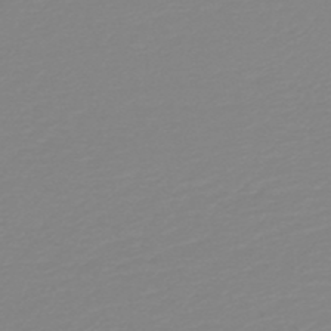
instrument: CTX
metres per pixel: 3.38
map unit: HNb
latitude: -48.9542
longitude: -51.0647
